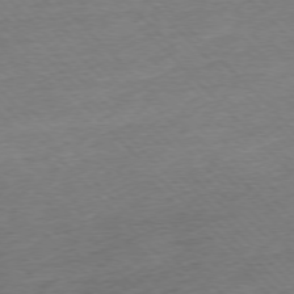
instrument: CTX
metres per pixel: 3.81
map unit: Ap
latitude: -76.6330
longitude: -97.6127
